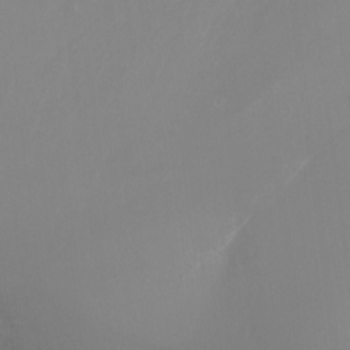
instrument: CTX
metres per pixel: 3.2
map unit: Ht
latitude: -9.8611
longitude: -37.4805
